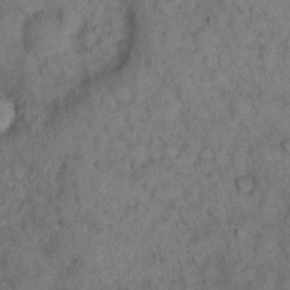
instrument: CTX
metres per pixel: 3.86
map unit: eHh
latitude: 16.3656
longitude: -62.5168
